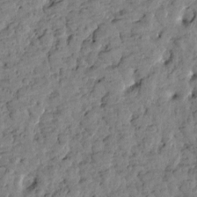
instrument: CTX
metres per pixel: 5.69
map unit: Htu
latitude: 1.6882
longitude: 179.8044
